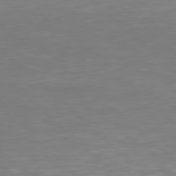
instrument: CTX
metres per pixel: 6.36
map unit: Hpe
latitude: 78.0255
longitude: -170.0444
